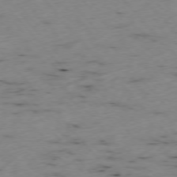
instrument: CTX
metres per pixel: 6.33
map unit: Ap
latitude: -76.3117
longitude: -61.0080
